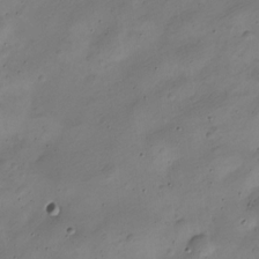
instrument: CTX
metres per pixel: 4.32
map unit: Nve
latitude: -24.6707
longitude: 105.7288
